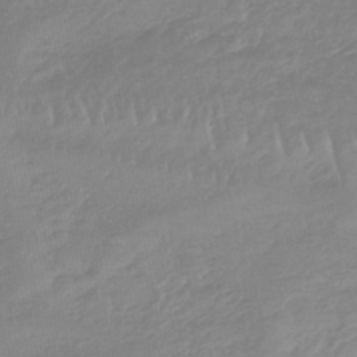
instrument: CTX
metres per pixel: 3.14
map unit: lHb
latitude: -45.2376
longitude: 72.4629
